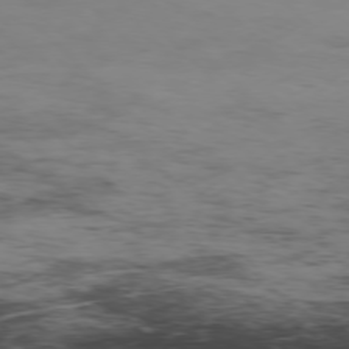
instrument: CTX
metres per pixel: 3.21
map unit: Hpe
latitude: -77.4643
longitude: 11.2376
